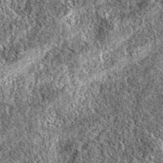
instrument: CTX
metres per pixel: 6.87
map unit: eAb
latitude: 37.7260
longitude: 111.7667
